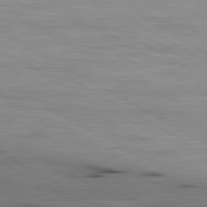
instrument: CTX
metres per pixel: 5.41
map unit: lApd
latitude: 80.6868
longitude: 157.8989
